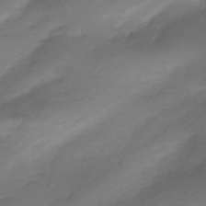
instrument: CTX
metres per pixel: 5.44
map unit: HNhu
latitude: -43.0297
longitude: 94.8219
